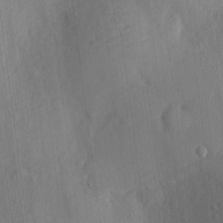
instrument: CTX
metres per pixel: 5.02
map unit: eHh
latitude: 4.2900
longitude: -73.4616
